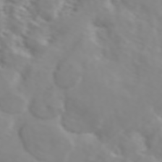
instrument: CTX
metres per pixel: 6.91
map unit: ANa
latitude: 45.7638
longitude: 49.2376
